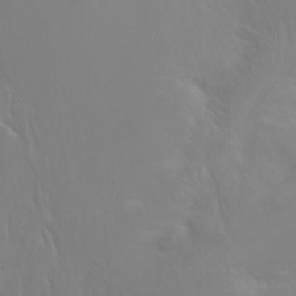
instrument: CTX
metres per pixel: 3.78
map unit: Ht
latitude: -2.6896
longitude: -60.8380
